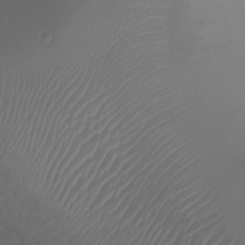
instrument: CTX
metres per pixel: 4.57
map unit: Ht
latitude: -1.5777
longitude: -19.5938
